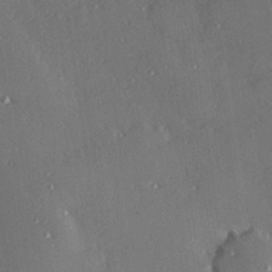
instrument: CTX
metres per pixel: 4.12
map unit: Hve
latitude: 26.8191
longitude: -91.0081
